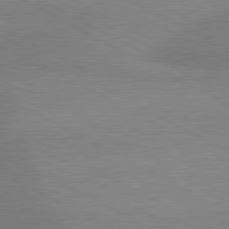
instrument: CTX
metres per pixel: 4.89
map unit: lApd
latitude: 80.6679
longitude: 129.2376
